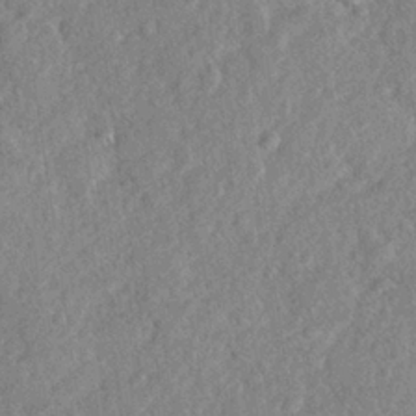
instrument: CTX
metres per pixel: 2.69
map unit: lHvf
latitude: 23.8016
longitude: 144.0283
